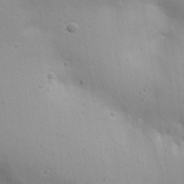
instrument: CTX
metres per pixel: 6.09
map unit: lAa
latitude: 18.3845
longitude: -138.7057
